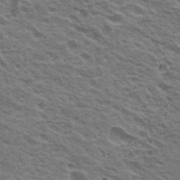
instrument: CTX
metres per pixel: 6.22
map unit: Nhu
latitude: 20.4223
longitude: -31.3482
